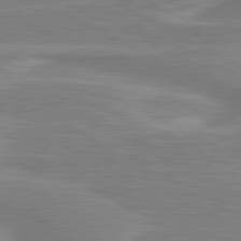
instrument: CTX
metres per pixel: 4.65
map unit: lApd
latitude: 81.0269
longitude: 173.3887
